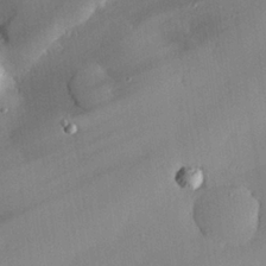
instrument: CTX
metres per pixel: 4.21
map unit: eHh
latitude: 24.5734
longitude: -90.9703
